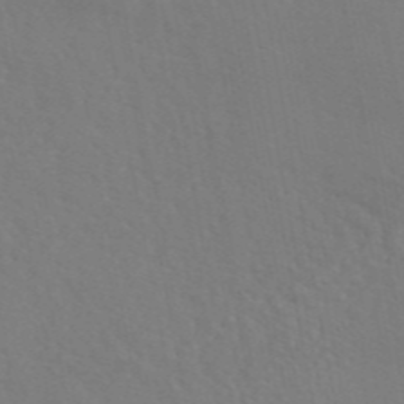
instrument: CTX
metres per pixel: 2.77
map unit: eAb
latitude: 46.0255
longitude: 112.6897
